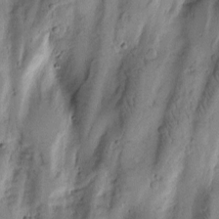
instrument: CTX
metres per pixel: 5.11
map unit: Htu
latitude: -2.7841
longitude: 171.0487
